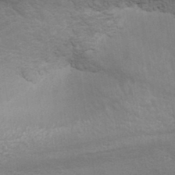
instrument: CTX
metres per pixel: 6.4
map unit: ANa
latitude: 35.6882
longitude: 13.3321
